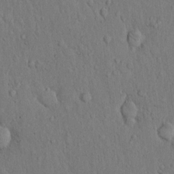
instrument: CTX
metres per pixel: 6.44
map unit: Hto
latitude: 10.5735
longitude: -60.8758
